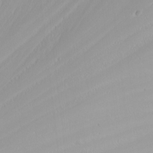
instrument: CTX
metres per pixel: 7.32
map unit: Nhu
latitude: -7.6911
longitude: -71.1970
